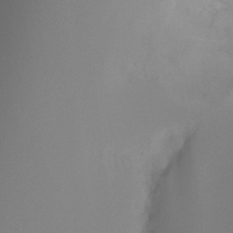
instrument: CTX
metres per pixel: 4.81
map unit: Ht
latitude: -4.0661
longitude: -61.4237
